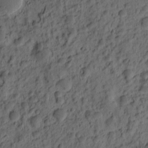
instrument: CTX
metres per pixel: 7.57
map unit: eHh
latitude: -0.7275
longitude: 15.9745
